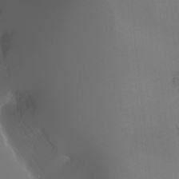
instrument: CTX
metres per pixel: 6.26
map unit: Nhu
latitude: -6.2361
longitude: -91.1592
